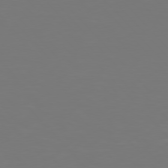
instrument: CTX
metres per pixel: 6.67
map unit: Hpe
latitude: 76.7435
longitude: -170.2900
